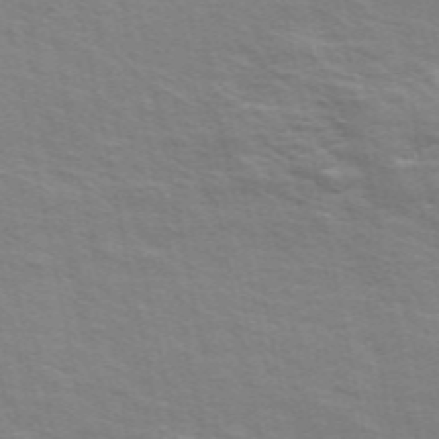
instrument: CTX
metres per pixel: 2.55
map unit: ANa
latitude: 49.3860
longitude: -75.0270
